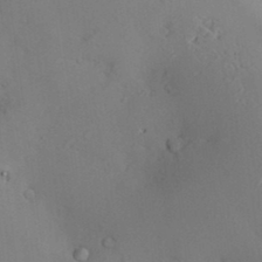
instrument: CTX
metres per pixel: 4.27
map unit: Hve
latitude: -9.9556
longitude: 175.1242
